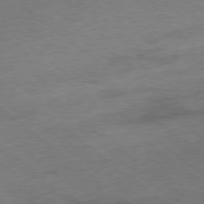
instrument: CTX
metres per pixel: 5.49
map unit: Ap
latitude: -79.0108
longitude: -50.2900
